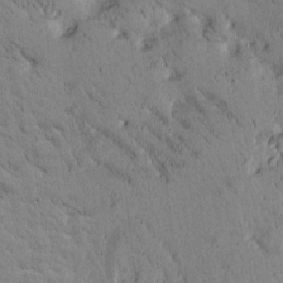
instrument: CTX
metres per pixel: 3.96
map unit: Htu
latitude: -2.1416
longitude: 175.1053
